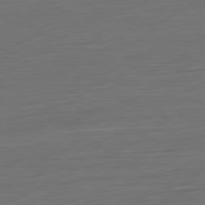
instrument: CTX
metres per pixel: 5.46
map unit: Ap
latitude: -79.8800
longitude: -57.2914
